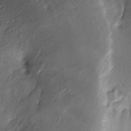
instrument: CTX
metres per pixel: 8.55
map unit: Nve
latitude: -25.2187
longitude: -108.7057
